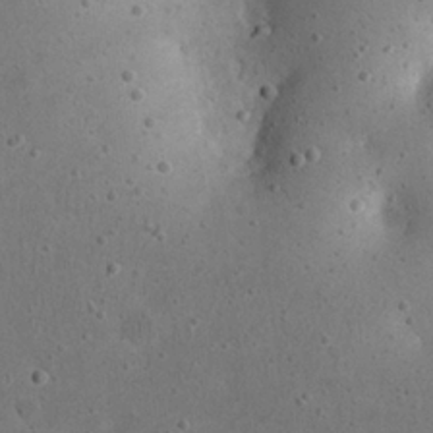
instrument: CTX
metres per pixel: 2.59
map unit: eHh
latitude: 23.6694
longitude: -67.4048
